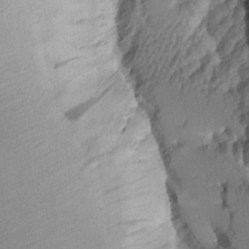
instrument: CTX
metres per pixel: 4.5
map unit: Aa
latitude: 10.2334
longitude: -126.9514
